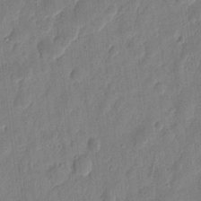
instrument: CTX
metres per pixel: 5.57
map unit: eHh
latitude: 7.7261
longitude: -73.6316
